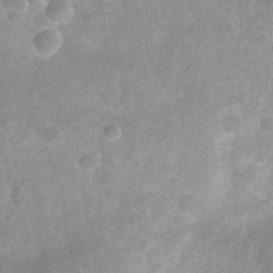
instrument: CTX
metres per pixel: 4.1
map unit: Nhu
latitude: 27.1214
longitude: -63.4994
